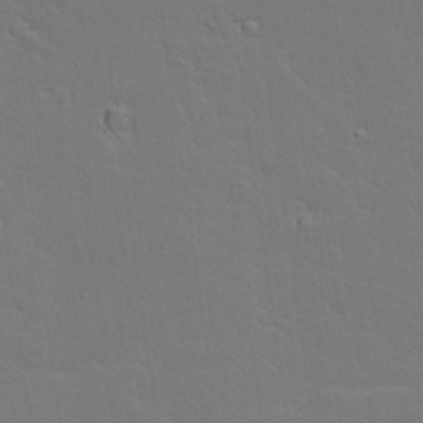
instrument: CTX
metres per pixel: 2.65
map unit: Aa
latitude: 18.7246
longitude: -126.3845
